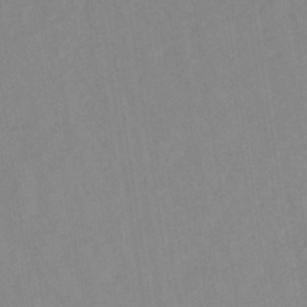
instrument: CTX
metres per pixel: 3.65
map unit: lHb
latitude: -35.3132
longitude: 71.9367
